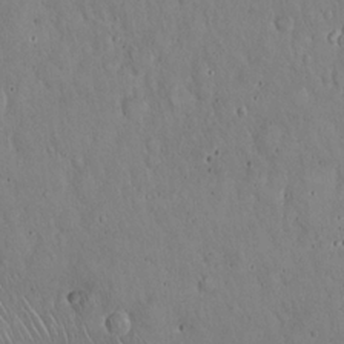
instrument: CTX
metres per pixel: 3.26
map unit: Hto
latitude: 17.3671
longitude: -59.4615
